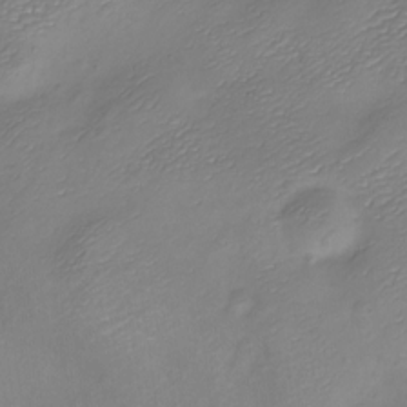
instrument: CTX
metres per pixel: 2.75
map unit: Nve
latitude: -21.8044
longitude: 107.0676
